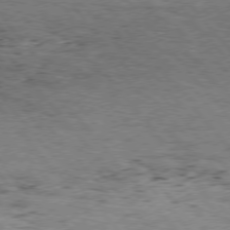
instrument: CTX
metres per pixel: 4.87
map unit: Hpe
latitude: 75.5938
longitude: -135.5182
